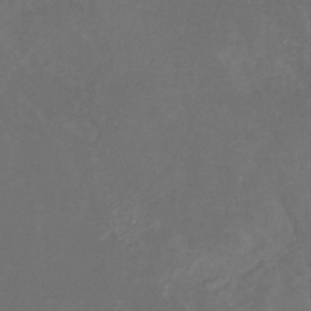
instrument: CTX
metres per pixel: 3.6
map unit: eHb
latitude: -32.8975
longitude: 72.1606
